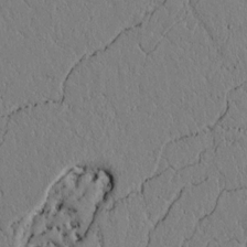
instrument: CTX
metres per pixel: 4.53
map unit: lAvf
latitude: 5.2726
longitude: 166.0094
